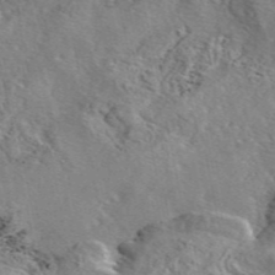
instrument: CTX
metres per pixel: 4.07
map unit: eAb
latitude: 45.8205
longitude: 111.3320
